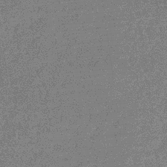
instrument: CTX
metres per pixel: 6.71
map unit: eHb
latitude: -32.3118
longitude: 75.1620
